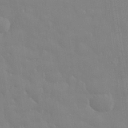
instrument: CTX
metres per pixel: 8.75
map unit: eHh
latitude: 33.0836
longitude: -60.3089
